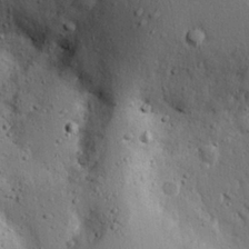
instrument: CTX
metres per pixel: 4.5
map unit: eHh
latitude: 25.2914
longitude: -77.4615
